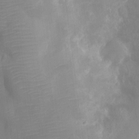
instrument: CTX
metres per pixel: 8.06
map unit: Ht
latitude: -12.7841
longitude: -24.4978
